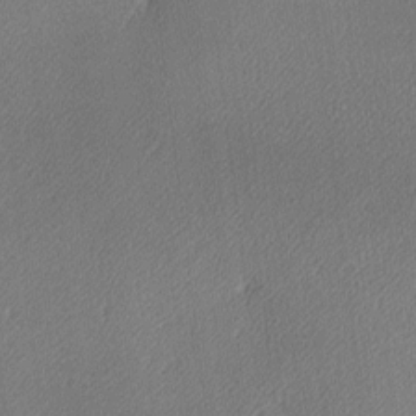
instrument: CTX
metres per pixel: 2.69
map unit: lAa
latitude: -10.0094
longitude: -127.3104
